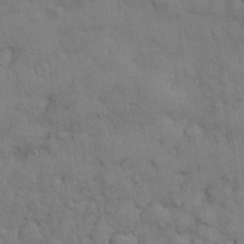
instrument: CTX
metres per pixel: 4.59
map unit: Nhu
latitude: 28.4034
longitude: -69.7828
